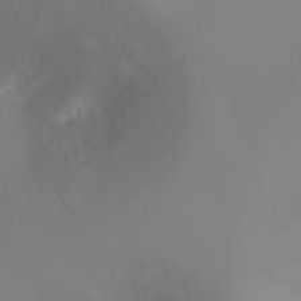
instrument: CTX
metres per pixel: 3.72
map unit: Ht
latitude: -6.5573
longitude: -32.2900
